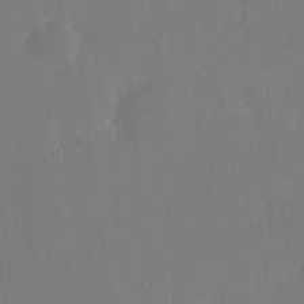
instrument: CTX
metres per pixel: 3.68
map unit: eHh
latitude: 18.8569
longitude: -67.7827
